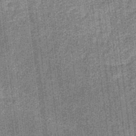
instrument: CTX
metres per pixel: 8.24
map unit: eHb
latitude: -32.0472
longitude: 73.9745
